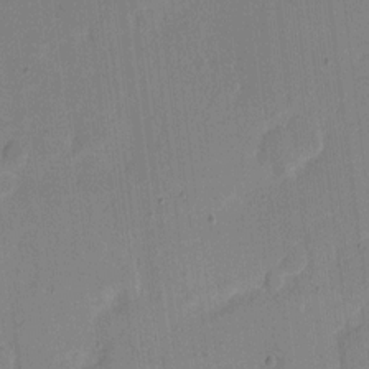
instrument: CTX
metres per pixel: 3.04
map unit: eHh
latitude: 7.5560
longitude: -66.9513
